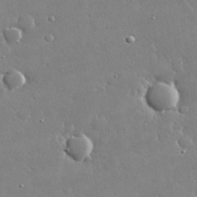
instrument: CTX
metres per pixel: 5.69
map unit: lHvf
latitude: 32.3278
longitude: -92.7624
